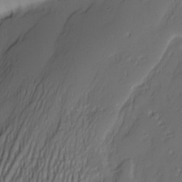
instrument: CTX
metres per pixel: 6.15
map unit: Nve
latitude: -23.5399
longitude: -138.3656
